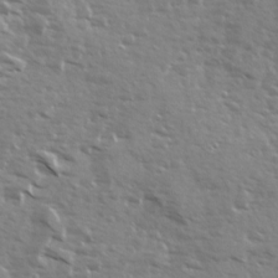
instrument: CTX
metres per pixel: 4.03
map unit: Ave
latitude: 12.9514
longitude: -101.9717
